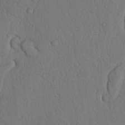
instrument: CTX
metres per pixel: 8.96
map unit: Nhu
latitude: 20.1389
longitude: -75.7639
